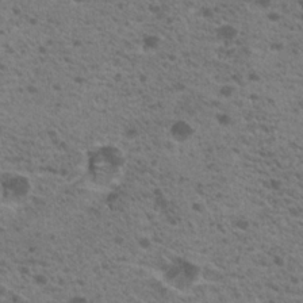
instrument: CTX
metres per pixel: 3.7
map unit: Nhu
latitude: 19.3859
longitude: -31.4049
